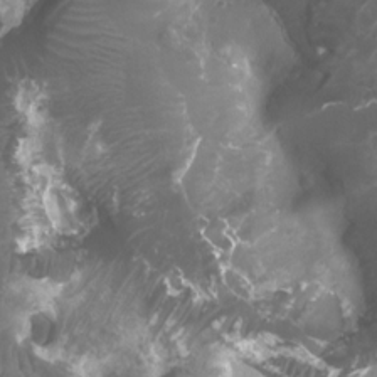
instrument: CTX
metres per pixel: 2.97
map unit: Htu
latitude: 3.8205
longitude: -20.3656
